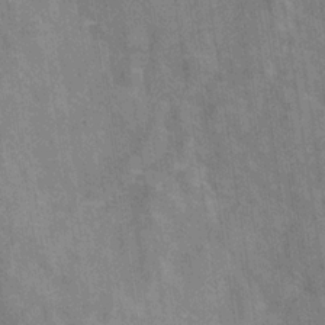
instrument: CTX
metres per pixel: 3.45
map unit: Hve
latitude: -29.5399
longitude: 92.3684
